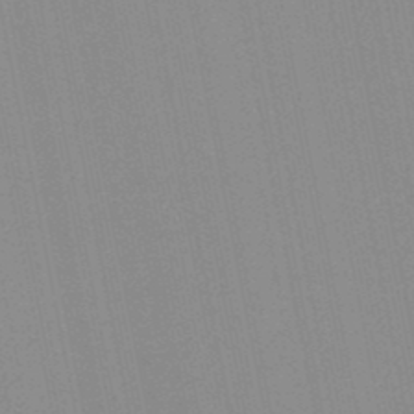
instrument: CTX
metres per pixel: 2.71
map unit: lHb
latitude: -48.7652
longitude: 72.0094
